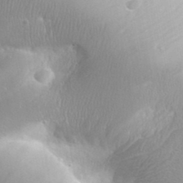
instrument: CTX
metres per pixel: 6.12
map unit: Aa
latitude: 32.8947
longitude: -141.5560
